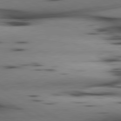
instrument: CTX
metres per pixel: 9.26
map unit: lApd
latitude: 80.2900
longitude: 160.5007
